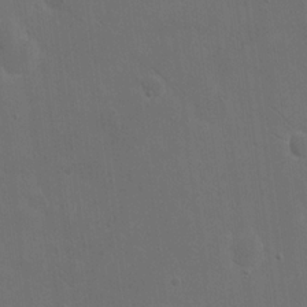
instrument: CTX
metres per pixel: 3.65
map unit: eHh
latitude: 18.9136
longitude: -66.4034
